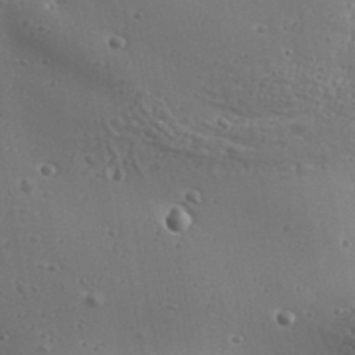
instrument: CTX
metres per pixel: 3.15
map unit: Aa
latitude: 32.8002
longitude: -134.1200
